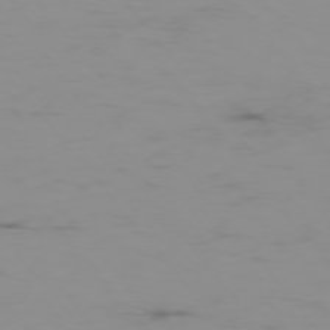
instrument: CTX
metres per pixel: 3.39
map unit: Hpe
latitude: -75.9556
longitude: -19.6882
